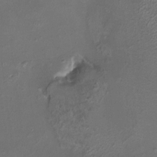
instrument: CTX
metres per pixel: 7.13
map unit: HNhu
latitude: 5.0836
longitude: 9.2754
